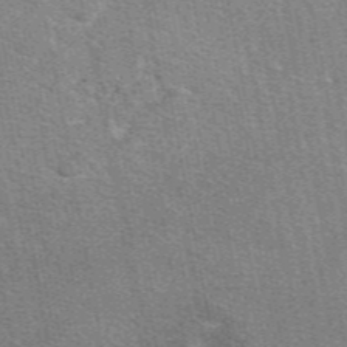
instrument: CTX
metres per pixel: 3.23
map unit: eAb
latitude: 48.8569
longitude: 114.7463
